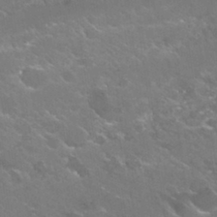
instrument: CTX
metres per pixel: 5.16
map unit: Hto
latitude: 30.0444
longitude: -43.3482
